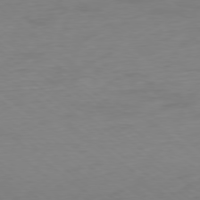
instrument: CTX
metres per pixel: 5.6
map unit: Ap
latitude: -78.8030
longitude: -59.3104
